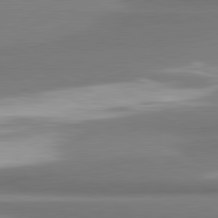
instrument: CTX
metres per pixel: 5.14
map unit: lApd
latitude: 81.3859
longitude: 177.3321
